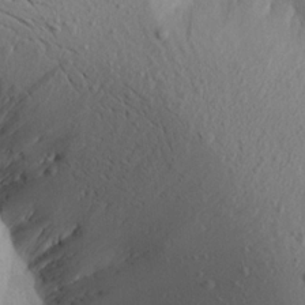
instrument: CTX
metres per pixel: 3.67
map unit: Aa
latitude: 21.5371
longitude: -145.3481
